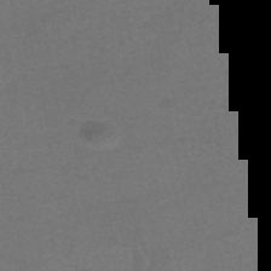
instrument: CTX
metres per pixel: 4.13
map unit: HNhu
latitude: -49.1242
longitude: 100.3117
